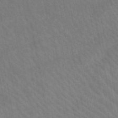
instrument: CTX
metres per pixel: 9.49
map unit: lHb
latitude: -47.9745
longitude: 74.4629
